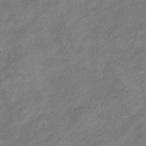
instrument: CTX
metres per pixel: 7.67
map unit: HNhu
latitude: -41.2565
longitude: 100.3495
